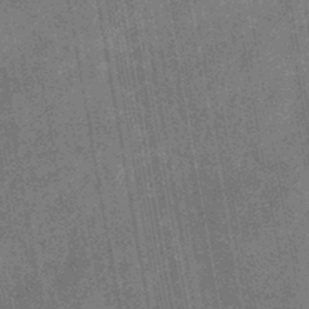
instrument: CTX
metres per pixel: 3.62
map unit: eHb
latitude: -29.8800
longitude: 70.1795
